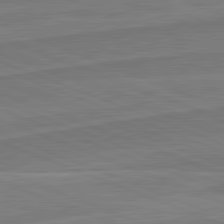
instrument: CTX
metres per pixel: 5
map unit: lApd
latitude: 81.9717
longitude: 140.5007
